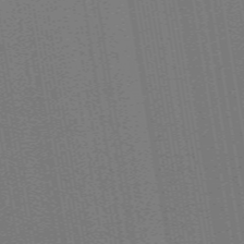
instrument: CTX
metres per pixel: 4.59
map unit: ANa
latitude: 51.4615
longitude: -70.9514
